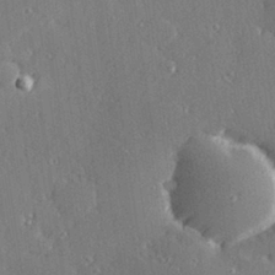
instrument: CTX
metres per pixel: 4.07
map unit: Hve
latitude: 28.1389
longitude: -92.2711
